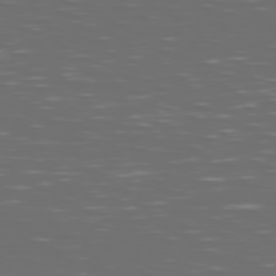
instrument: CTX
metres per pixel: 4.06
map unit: Hpe
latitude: 74.5357
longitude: -125.8772
